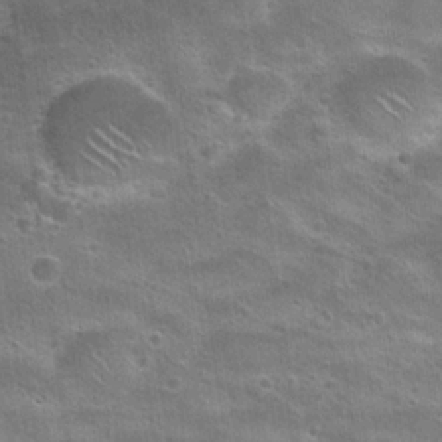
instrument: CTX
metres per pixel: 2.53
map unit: Hto
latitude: 22.9325
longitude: -48.9892
